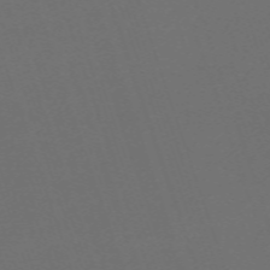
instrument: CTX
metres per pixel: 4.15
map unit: eHh
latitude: -63.7099
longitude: 51.9367
